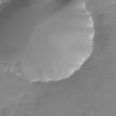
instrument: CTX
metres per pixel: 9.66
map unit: Nhu
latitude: -29.7289
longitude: -64.3089
